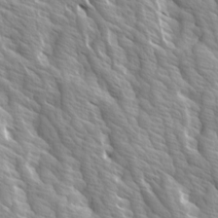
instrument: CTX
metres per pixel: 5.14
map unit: Ave
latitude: 14.5546
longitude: -133.2537
